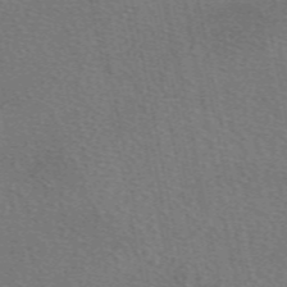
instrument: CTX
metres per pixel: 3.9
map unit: eAb
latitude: 50.7057
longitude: 110.4629
